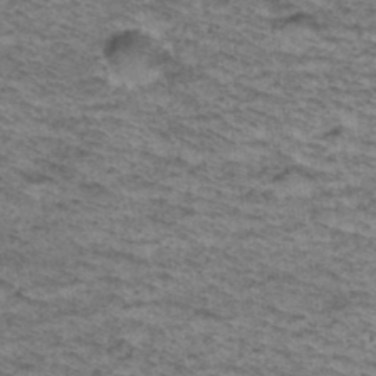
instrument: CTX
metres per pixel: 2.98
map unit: Hto
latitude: 37.6505
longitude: -46.4412
